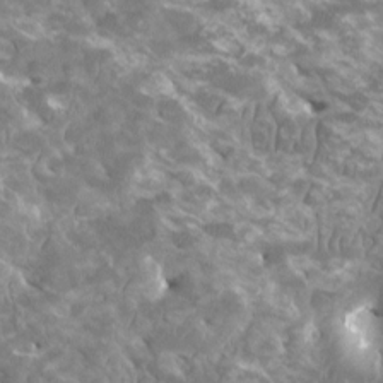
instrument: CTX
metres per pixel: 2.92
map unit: HNhu
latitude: 1.9717
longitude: -0.6679
